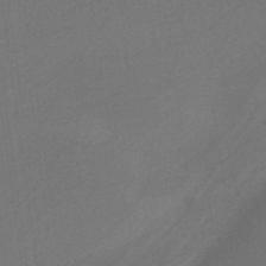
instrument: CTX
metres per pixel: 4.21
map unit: HNb
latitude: -36.6140
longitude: 58.0094
